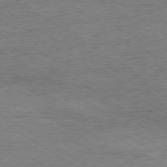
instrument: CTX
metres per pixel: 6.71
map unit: Ap
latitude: -80.1417
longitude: -68.6113
